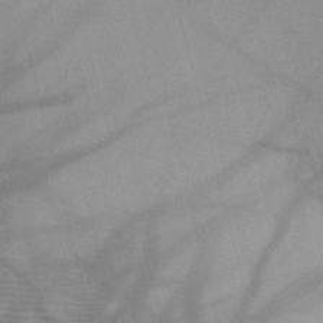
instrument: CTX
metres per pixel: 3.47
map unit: HNb
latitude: -45.8422
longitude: -41.6127
